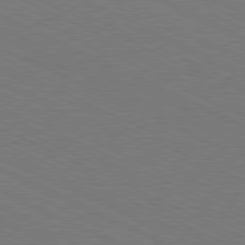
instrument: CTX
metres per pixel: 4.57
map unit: Hpe
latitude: -81.7100
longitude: 18.2928
